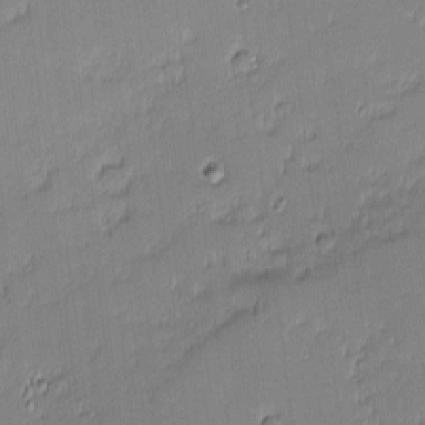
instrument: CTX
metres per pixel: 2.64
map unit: eHh
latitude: -2.5195
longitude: -83.0647
